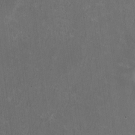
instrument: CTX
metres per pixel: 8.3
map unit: HNhu
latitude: 0.8569
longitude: -0.7813
